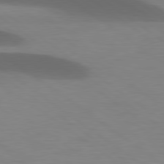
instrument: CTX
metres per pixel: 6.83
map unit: lApd
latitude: 79.5371
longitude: -47.5938
